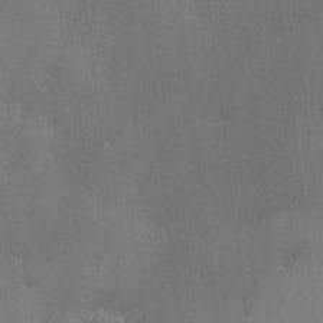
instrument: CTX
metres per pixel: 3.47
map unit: Ave
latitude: 2.5734
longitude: -112.0822
